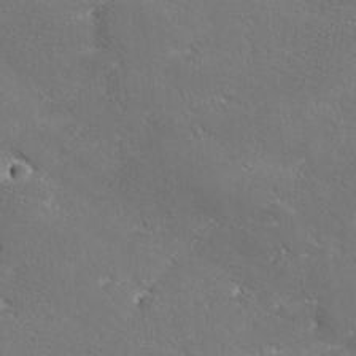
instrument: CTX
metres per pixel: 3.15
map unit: lHvf
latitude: 26.1767
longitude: 141.0864
